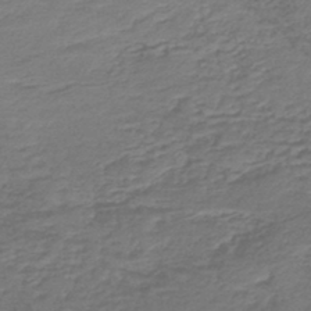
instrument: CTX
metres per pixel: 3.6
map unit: lHb
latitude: -43.6910
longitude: 60.2551
